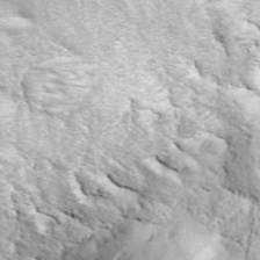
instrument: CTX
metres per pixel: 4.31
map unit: ANa
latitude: 44.1955
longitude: -85.5749
